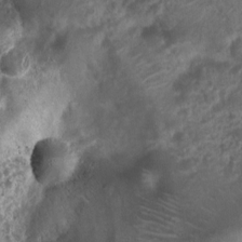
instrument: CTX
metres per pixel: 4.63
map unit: Nhu
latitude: 7.0836
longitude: -21.7638
